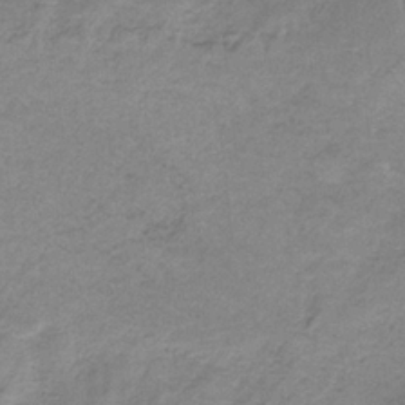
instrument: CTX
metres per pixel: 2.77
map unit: HNb
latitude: -34.2928
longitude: 59.0675
